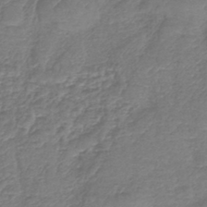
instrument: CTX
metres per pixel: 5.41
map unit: lHb
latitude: -42.6140
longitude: 78.8597
